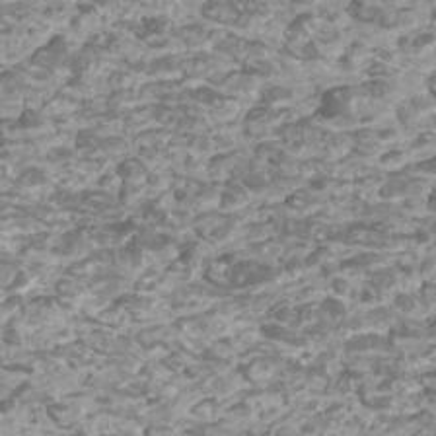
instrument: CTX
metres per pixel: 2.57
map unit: Htu
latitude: 2.2333
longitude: -20.6491
